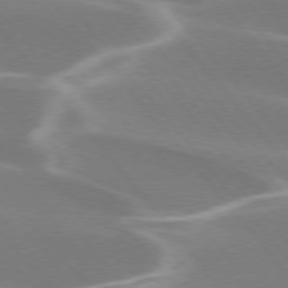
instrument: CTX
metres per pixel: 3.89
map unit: lApd
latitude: 75.2537
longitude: -63.5182
